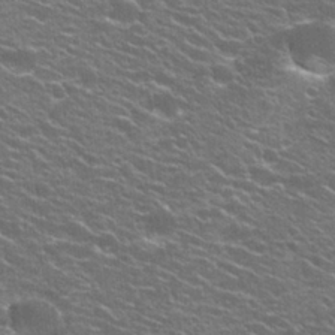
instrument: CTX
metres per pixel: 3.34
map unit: Hto
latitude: 25.0647
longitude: -30.0444
